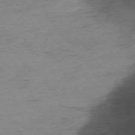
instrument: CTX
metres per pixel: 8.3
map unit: Ap
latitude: -75.1809
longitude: -72.2712
